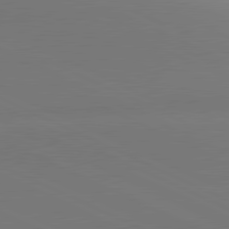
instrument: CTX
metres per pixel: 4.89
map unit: lApd
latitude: 81.4804
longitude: 145.1242
